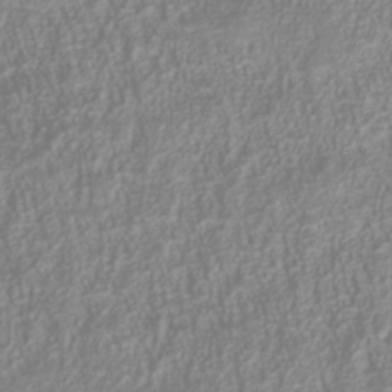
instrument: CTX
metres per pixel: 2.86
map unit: Nhu
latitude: -40.8408
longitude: -84.4223
